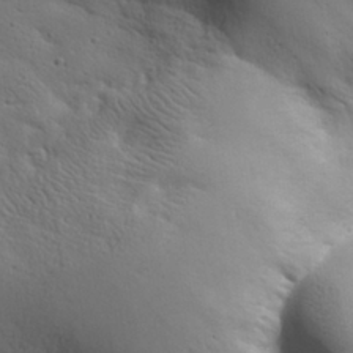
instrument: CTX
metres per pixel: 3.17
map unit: eHh
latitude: 30.3279
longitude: -68.8947
